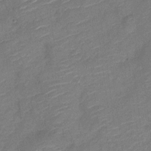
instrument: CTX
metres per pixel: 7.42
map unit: Nve
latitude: -18.6707
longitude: 108.5952
